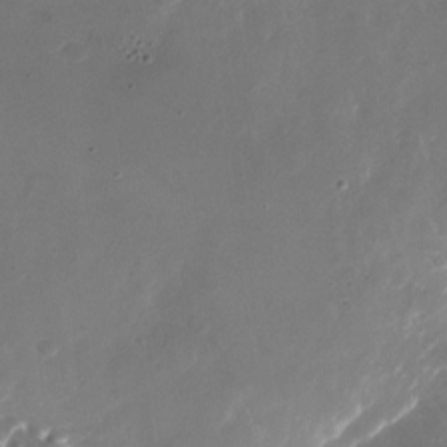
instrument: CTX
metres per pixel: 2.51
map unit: Nhu
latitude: -27.4076
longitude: -72.7058
